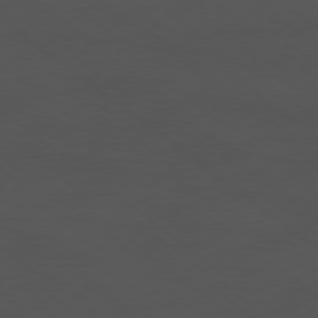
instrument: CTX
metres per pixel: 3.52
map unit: Hpe
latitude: -79.1620
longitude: -18.2144
